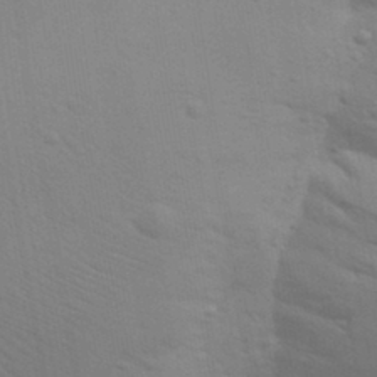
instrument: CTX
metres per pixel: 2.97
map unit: Aa
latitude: 30.6491
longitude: -144.5168
